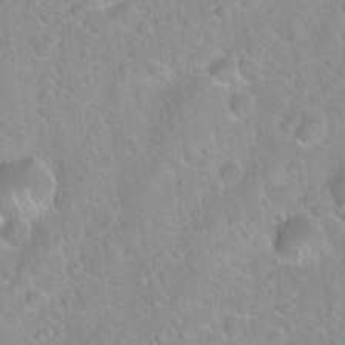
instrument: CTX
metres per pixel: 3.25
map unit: Hto
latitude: 21.2726
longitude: -52.5735
